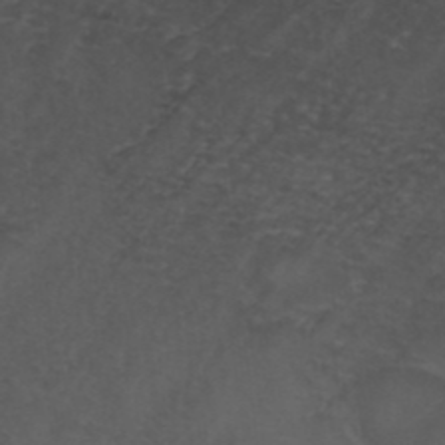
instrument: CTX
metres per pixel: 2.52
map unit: ANa
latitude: 41.1592
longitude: 53.3698
